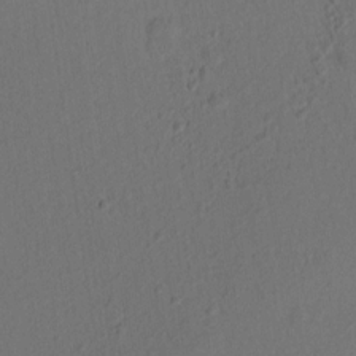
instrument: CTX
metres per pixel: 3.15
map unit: lAvf
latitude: 8.5168
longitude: 166.5763
